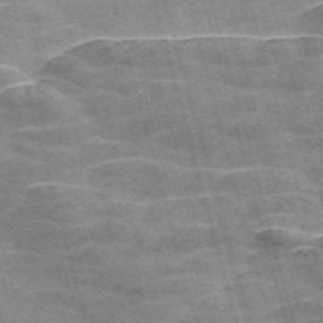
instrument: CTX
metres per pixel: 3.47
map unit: Nve
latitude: -58.9919
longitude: 65.8234
